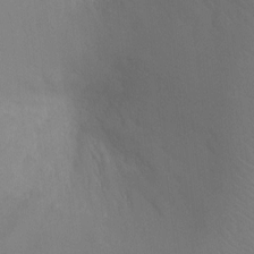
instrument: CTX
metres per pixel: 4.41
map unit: Ht
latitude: -5.0486
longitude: -25.8772
